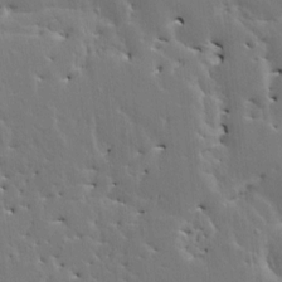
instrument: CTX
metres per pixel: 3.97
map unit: HNhu
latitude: 4.1389
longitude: 3.9745
